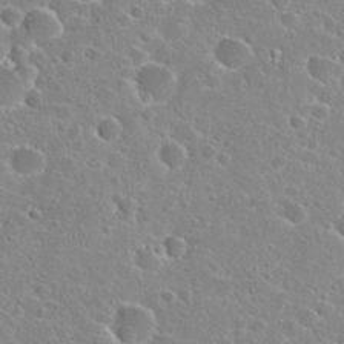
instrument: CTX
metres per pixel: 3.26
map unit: Hto
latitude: 24.2333
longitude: -46.1389
